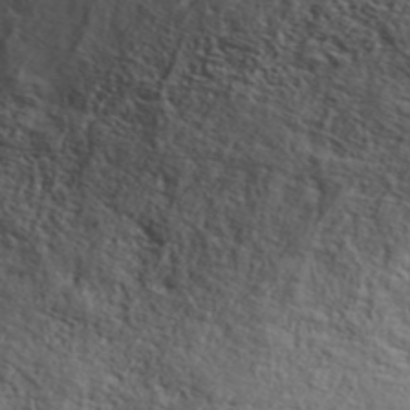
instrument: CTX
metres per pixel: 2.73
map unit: ANa
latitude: 45.1781
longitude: 44.6330
